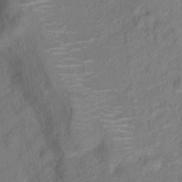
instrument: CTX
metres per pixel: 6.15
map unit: Hto
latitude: 16.6679
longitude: -40.5545
